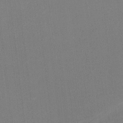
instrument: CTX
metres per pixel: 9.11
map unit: Ht
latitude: -3.4643
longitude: -19.9717
